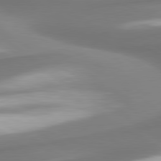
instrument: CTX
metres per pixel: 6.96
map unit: lApd
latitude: 80.1956
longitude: 179.6533
